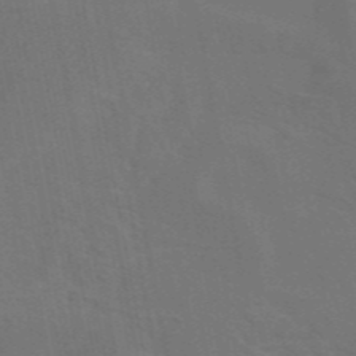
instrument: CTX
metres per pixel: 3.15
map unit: eAb
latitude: 46.1578
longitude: 121.5966
